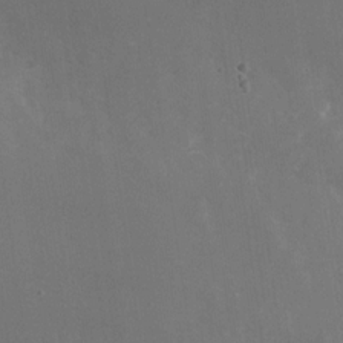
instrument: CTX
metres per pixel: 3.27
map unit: Nhu
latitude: -28.2551
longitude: -75.7261
